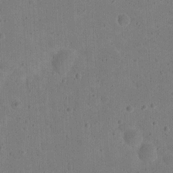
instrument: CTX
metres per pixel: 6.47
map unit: eHh
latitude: 20.6869
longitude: -62.9514
